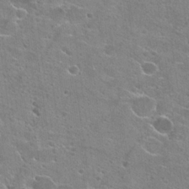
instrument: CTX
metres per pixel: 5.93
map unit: Hto
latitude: 23.2915
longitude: -42.5546
